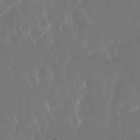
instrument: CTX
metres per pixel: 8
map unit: Nhu
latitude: 29.8394
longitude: -57.7260
